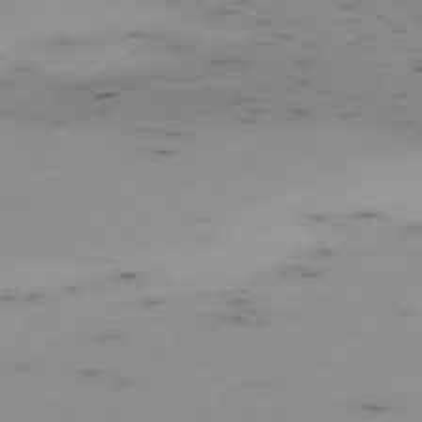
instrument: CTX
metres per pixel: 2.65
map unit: Hpe
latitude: -75.1432
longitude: 3.9745
